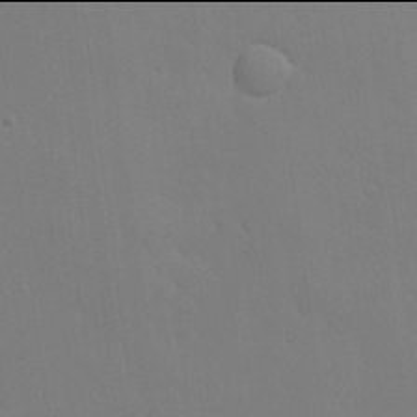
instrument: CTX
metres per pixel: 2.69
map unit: lHvf
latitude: 21.9906
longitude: 146.0661
